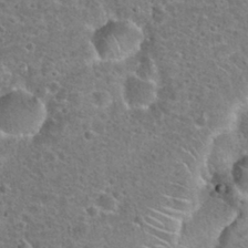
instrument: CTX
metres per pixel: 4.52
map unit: Hto
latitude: 22.4034
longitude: -48.0444
